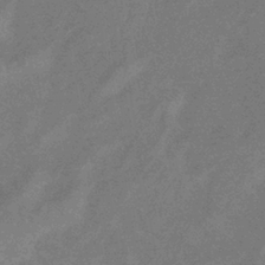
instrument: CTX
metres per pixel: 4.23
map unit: eHb
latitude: -38.5196
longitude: 77.3321
